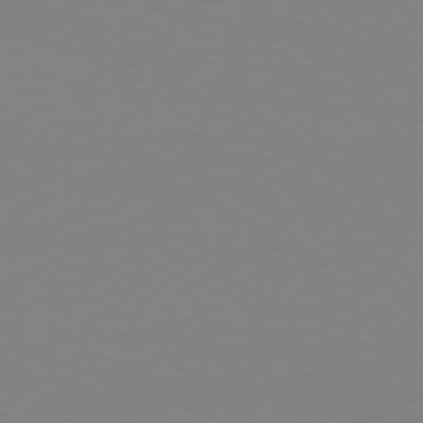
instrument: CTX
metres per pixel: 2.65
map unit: Hpe
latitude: 77.7827
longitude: -130.5168
